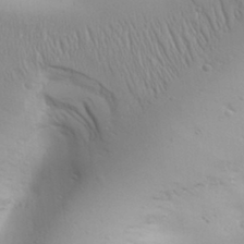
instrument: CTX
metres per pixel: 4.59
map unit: Aa
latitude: 31.4427
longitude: -143.7072
